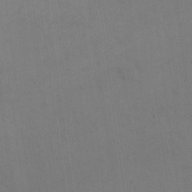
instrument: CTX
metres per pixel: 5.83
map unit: eHh
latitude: 17.7828
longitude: -66.3467
